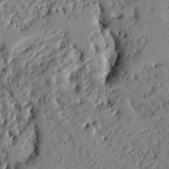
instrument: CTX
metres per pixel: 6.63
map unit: Ht
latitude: 8.4979
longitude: -77.4804
